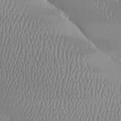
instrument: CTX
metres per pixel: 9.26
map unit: lAa
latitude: -8.7274
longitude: -128.1767
